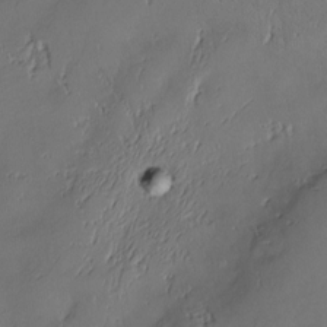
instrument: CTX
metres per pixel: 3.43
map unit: Nve
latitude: -9.8611
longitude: 173.4265
